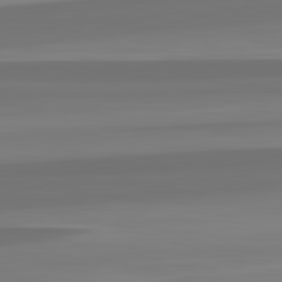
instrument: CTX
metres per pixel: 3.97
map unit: lApd
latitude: 82.9324
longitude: 164.8786
